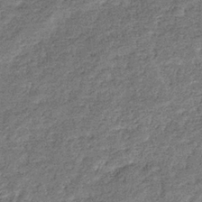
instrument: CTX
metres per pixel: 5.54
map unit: eHb
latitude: -36.1983
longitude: 79.0864
